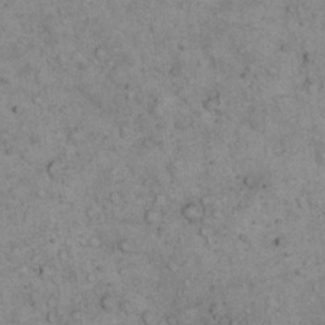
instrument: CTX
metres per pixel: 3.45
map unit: eHh
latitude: 17.3860
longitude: -62.1200
